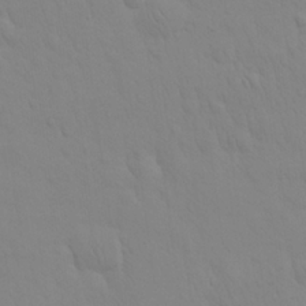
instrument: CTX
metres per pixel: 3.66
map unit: eHh
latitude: 25.1592
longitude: -65.6505
